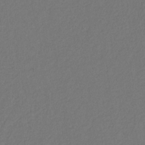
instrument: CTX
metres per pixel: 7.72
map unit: eHb
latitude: -30.2361
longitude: 67.8989
